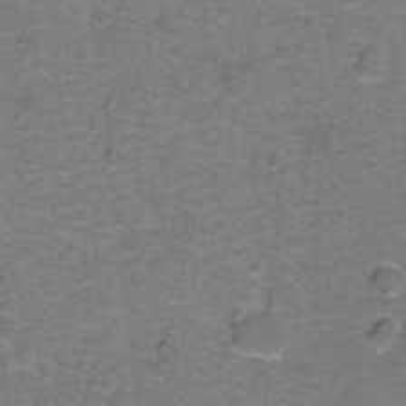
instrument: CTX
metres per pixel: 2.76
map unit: Hto
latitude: -1.4455
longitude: -34.2711
